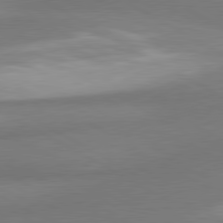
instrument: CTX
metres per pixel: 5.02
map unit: lApd
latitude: 80.2900
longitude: 176.7463
